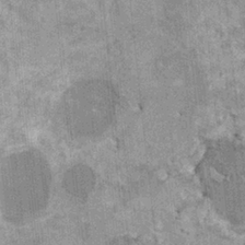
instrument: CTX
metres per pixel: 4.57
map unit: HNhu
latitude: 3.5182
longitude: 5.0486
